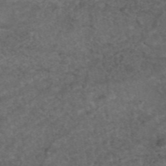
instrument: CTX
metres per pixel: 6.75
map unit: eAb
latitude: 45.9717
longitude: 114.3873
